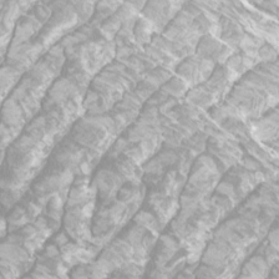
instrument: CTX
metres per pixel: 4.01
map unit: Htu
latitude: -9.5966
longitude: -75.7450
